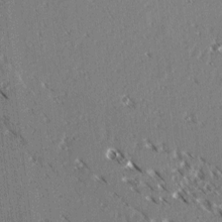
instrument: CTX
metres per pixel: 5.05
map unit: lAvf
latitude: 3.4426
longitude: -105.3482
